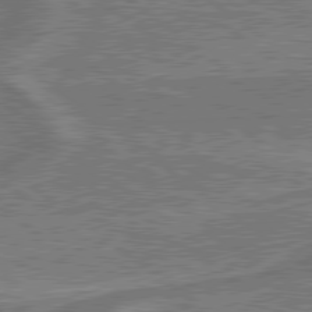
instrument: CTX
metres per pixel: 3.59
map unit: lApd
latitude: 79.4994
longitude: 174.4062
